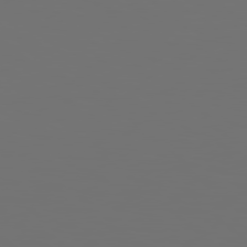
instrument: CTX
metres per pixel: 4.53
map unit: Hpe
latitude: 78.8758
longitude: 176.7274
